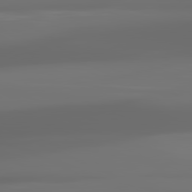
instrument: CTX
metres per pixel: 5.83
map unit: lApd
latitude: 81.4426
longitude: -144.0633
